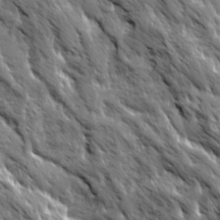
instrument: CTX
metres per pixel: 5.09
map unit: Ave
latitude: 19.6127
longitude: -134.7057
